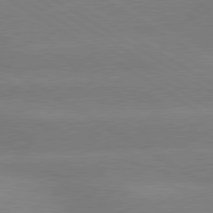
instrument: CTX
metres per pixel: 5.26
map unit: lApd
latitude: 80.2145
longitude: -145.9717
